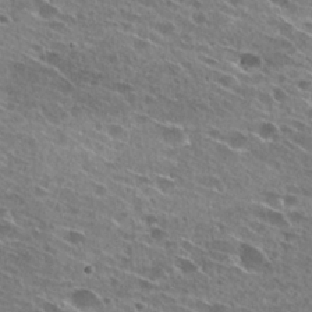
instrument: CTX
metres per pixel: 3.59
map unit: Hto
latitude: 27.2159
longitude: -43.9906
